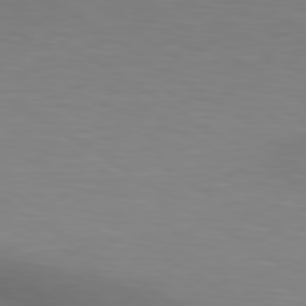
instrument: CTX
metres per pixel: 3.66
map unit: lApd
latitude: 80.2333
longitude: 120.8408
